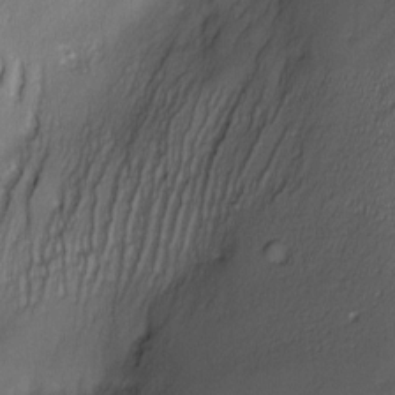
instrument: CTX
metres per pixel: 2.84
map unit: Nve
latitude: -22.9731
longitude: -137.7828
